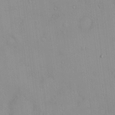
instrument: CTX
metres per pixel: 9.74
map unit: HNhu
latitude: 5.7072
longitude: 2.8596
